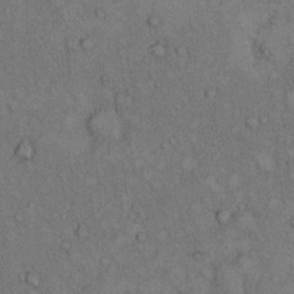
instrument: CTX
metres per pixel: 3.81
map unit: Hto
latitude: 11.2159
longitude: -59.4238
